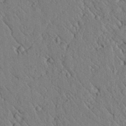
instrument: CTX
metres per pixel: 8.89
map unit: lAvf
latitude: 6.4034
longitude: 159.8611
